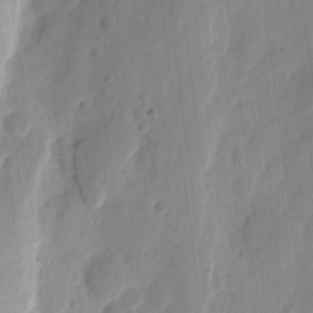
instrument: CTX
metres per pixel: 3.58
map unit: Ht
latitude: 10.8380
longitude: -74.1200
